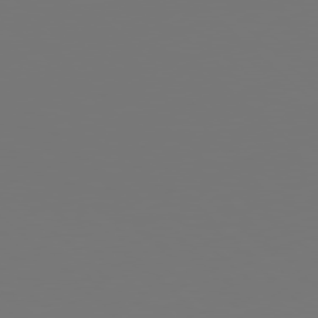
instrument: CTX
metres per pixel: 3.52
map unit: Hpe
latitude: 77.6127
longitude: -177.3859
